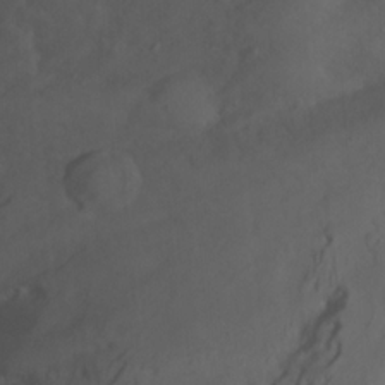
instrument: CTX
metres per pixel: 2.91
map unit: Nhu
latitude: -4.0850
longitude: -74.4223
